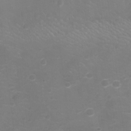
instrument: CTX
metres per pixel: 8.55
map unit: Ht
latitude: -7.3131
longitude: -21.5371
